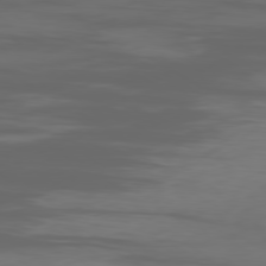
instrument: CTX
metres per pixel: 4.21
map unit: Ap
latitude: -79.9367
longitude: -93.3859
